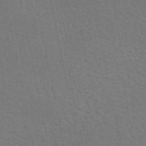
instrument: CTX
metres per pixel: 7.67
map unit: eAb
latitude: 51.3103
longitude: 111.6910
